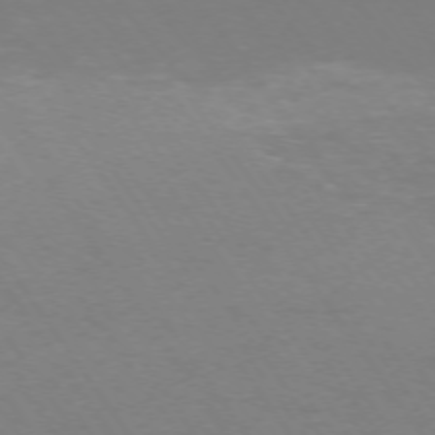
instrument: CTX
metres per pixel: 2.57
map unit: Ap
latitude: -74.6141
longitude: -73.8962
